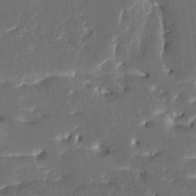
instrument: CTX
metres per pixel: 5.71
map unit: HNhu
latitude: 5.7072
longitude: -6.0633
